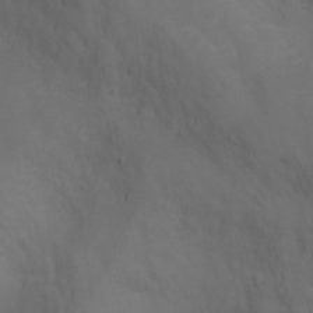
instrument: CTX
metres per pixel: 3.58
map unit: Hto
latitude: 4.3656
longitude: -33.0836
